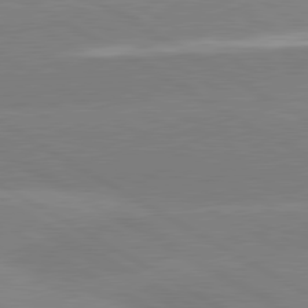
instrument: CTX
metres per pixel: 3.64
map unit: lApd
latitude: 80.6490
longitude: -152.4601
